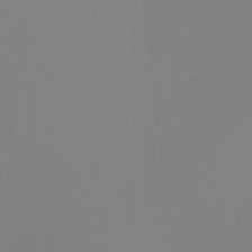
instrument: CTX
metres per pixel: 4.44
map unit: Ht
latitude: -14.9353
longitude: -48.5924
